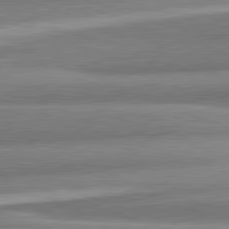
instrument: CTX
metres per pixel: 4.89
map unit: lApd
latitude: 82.2900
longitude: 178.5196
